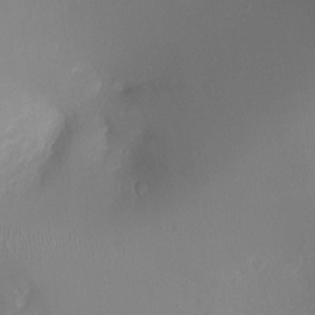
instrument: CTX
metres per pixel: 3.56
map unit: Ht
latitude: -2.8407
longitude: -16.5357
